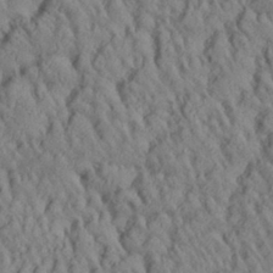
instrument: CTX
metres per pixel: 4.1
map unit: Aa
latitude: 29.2159
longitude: -137.3860
